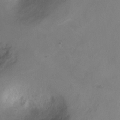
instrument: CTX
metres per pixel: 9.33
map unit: Ht
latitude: -5.8800
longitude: -34.4223
